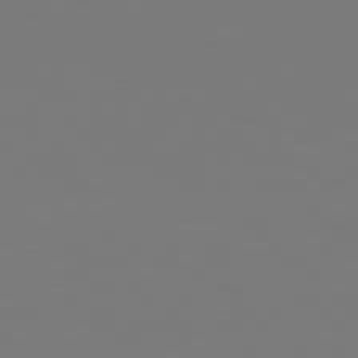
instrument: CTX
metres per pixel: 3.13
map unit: Hpe
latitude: 78.7247
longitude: -163.7261
